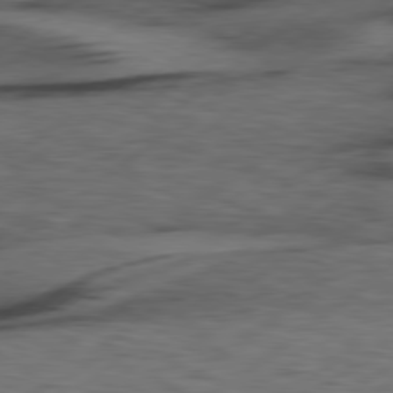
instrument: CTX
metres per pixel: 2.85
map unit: Hpe
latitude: 78.9892
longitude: -120.3845
